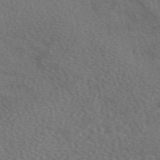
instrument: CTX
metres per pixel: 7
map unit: eAb
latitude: 49.8772
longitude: 113.3888
